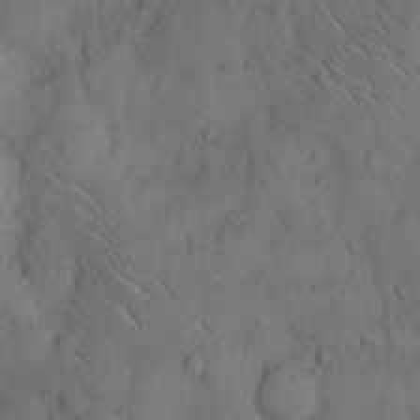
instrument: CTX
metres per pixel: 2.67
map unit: Hto
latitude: 9.2915
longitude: -57.7260
